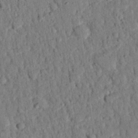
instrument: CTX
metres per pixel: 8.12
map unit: eHh
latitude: 26.4223
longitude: -79.2348
